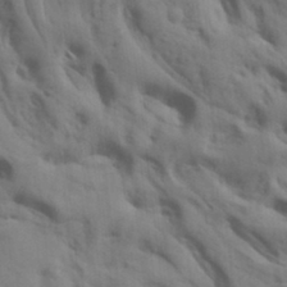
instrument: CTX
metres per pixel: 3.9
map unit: lAa
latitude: 19.2348
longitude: -138.7624
